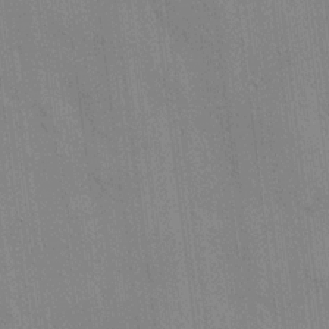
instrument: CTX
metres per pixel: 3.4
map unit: HNhu
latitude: 14.4790
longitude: 12.9353
